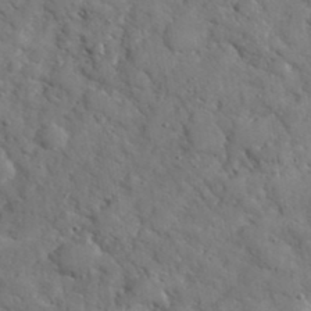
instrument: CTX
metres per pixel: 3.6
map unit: eHh
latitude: 37.9906
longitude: -67.5560
